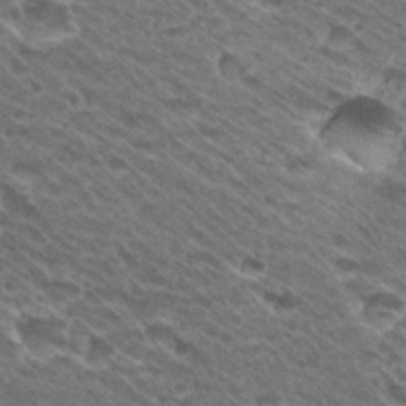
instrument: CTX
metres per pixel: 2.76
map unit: Hto
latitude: 30.9514
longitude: -43.0836
